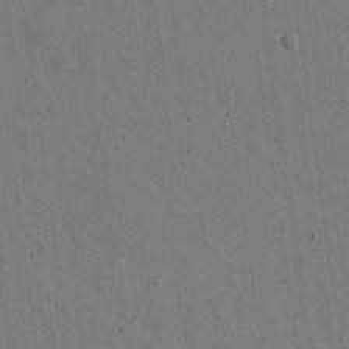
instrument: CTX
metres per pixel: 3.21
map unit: eHh
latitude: 15.7639
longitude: -68.6869
